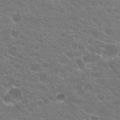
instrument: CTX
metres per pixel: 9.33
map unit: Hto
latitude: 20.2712
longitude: -35.8772
